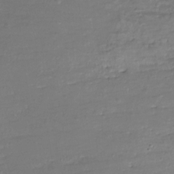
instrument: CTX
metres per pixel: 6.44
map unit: Hve
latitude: -27.7099
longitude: 91.1620
